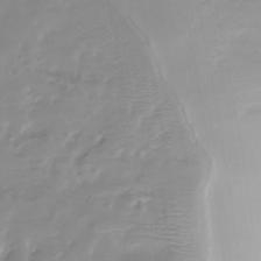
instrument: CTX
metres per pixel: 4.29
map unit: Nhu
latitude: -25.0108
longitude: -71.2159
